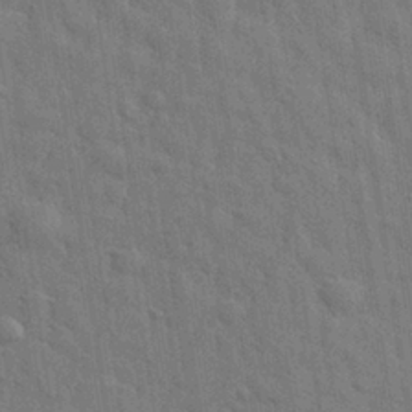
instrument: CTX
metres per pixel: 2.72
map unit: eHh
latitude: 29.1592
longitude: -75.1214
